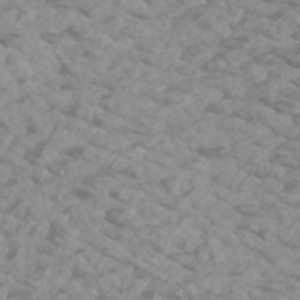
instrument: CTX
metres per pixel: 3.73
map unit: Htu
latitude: 2.3467
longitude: -21.0270
